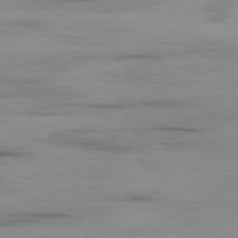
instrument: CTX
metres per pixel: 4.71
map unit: Ap
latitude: -79.7855
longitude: -78.0255
